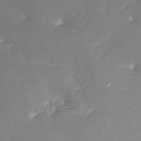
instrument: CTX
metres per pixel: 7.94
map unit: Nhu
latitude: -8.6707
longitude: -80.2711
